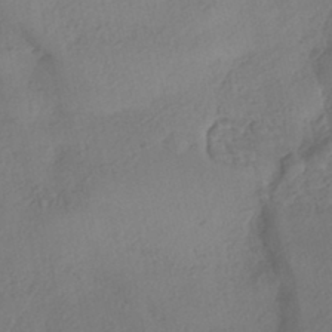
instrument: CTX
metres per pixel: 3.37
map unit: eHh
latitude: -42.5762
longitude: 122.6708
